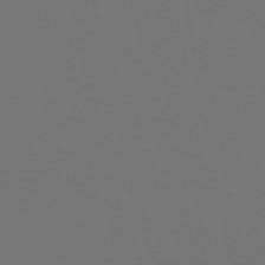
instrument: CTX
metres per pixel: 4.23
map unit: HNb
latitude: -47.5021
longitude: -44.1578
